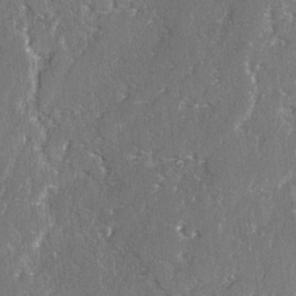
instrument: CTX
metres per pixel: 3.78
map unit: lAvf
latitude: -2.9163
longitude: -107.8394
